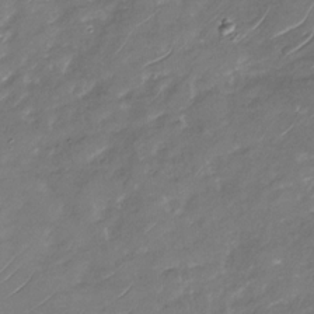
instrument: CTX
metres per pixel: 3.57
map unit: Nhu
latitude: -29.2754
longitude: -73.6505
